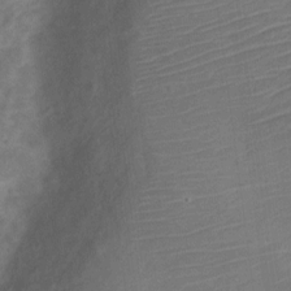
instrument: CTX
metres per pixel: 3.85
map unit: Nve
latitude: -18.9353
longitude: 107.3132
